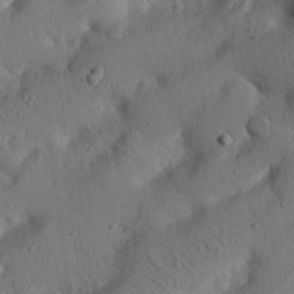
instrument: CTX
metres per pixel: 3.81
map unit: Nhu
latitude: 22.1389
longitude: -75.0081
